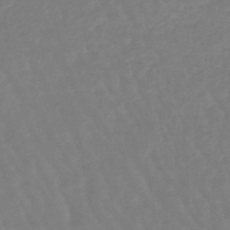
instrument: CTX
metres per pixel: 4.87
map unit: eHb
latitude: -45.7856
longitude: 81.4266
